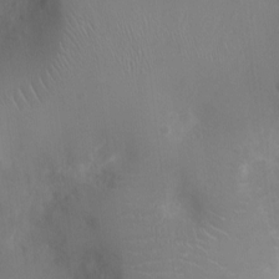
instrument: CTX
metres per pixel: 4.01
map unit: Ht
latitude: -3.7666
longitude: -16.3278
